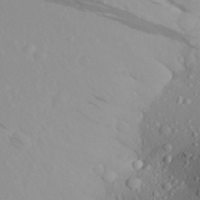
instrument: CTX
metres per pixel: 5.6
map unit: Aa
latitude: 22.9325
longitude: -146.9136
